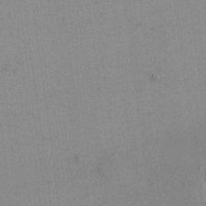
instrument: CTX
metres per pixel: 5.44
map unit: eHh
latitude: 16.3089
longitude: -67.3292
